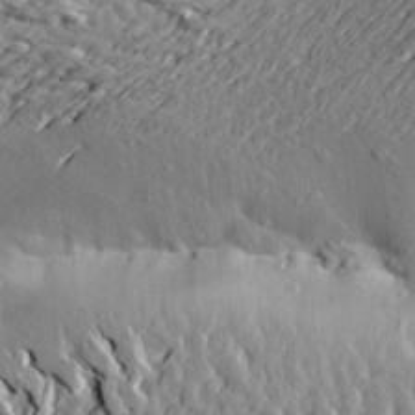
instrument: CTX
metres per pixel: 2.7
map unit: Aa
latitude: 21.4616
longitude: -150.2522
